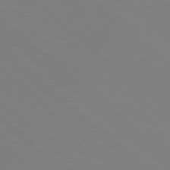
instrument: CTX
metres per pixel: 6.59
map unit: Hpe
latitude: 78.1011
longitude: -165.6316
